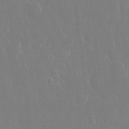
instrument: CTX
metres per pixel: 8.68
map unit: eHh
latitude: 14.1011
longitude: -72.1578
